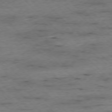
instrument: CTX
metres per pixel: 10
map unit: Ap
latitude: -76.7652
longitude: -90.6302
